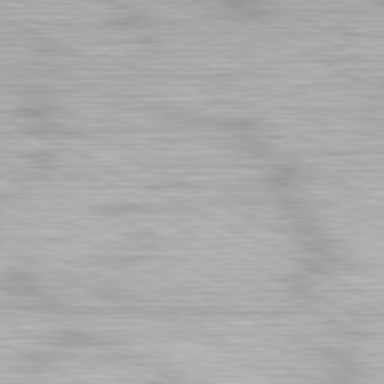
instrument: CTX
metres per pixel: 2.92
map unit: Hpe
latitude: -81.5210
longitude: 17.5588
